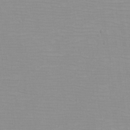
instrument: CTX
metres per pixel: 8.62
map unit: eHh
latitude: -5.0864
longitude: -83.2725
